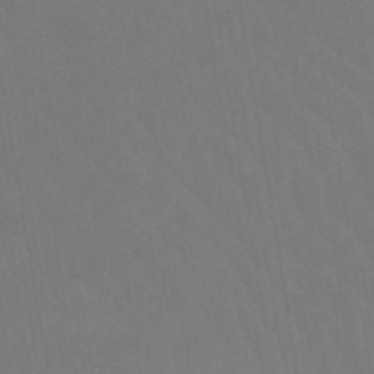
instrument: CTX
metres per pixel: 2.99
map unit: eHb
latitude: -49.0865
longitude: 84.0094
